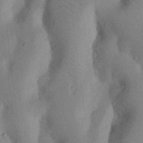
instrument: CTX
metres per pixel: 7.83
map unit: Nhu
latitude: 20.3656
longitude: -74.1200
